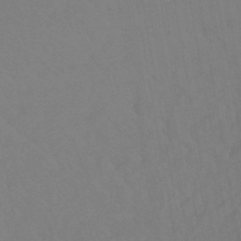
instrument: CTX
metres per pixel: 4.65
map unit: lHb
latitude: -43.1809
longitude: 75.1432
